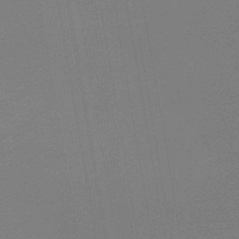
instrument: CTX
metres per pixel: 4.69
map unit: lHb
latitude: -46.0472
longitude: 59.2375
